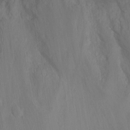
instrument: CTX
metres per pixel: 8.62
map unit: Hto
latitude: -13.4266
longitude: -42.2901
